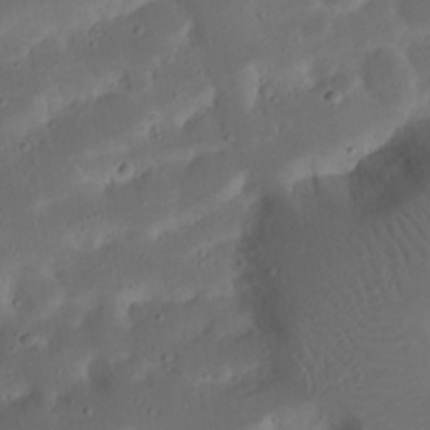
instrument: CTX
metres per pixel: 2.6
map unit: Nhu
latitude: 21.6127
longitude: -72.5168
